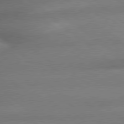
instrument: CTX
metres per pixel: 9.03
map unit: lApd
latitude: 79.3482
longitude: -166.5168
